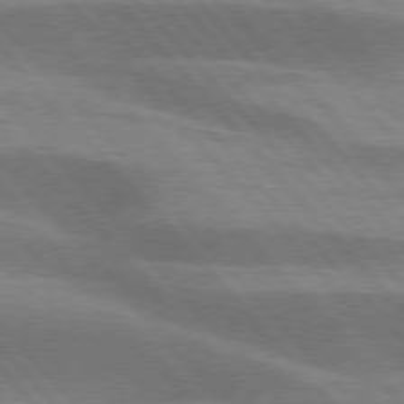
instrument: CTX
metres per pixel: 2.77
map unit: lApd
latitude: 76.3089
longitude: -62.4601
